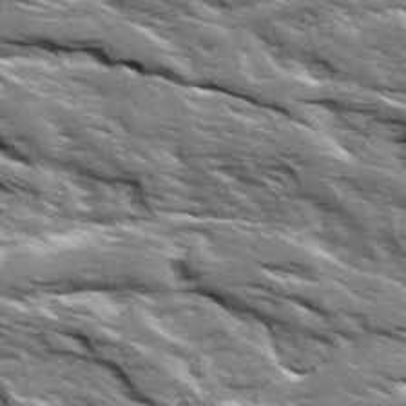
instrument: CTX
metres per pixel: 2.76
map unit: Ave
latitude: 19.3292
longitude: -135.2915
